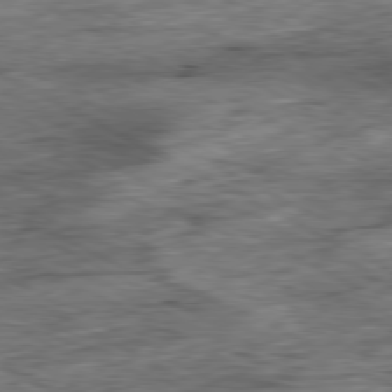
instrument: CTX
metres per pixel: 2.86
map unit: Ap
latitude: -80.7463
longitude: -88.9892
